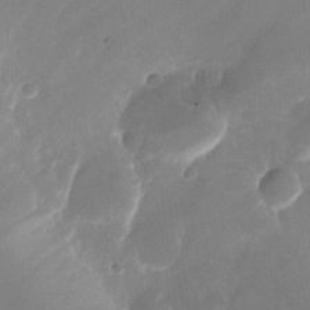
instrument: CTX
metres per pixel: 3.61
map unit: Nhu
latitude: -24.4251
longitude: -71.2915
